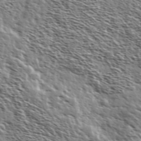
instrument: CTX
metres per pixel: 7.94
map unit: Ave
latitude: 37.4427
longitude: -110.7246
